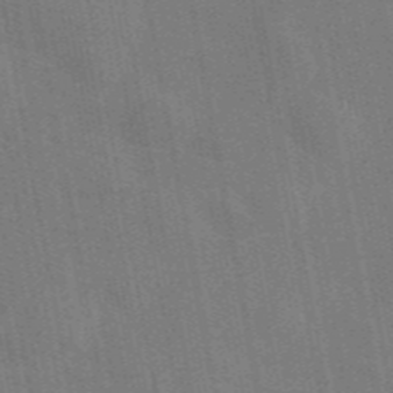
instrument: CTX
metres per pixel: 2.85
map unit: eAb
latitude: 46.2145
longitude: 122.1417
